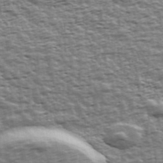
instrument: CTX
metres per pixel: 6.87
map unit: Ave
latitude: 42.7246
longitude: -113.0647
